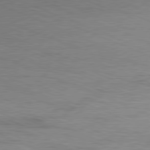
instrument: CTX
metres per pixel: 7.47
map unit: Ap
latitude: -81.7478
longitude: -83.7260
